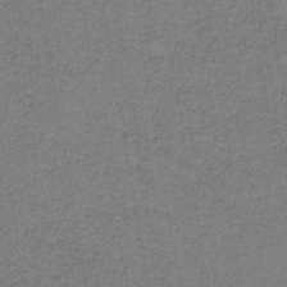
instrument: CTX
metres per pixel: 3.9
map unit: eAb
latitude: -36.5951
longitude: 51.8044
